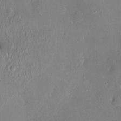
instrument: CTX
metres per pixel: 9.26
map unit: HNhu
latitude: 4.1767
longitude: 6.9919
